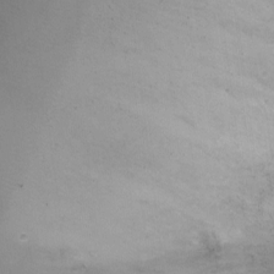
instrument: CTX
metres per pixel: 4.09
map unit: Ht
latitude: -15.0298
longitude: -40.9891
